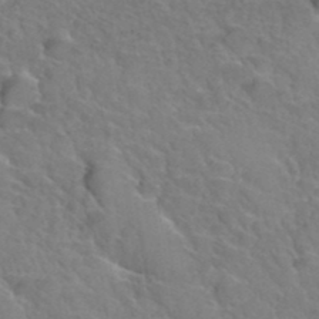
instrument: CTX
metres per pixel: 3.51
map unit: Hto
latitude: 36.4034
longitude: -47.4616
